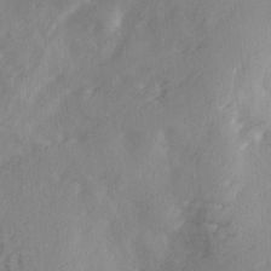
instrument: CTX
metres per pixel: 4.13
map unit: Ave
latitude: 2.2522
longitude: -111.1403
